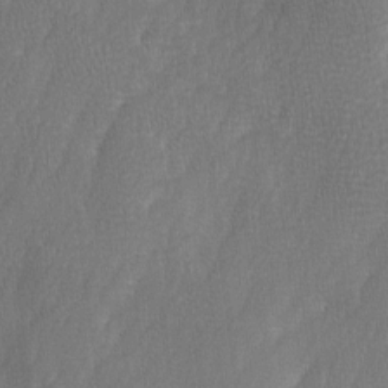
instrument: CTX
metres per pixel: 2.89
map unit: Ave
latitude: 9.8395
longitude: -105.7828
